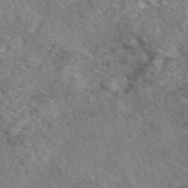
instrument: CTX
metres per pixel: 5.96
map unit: eAb
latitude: 48.8947
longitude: 110.4062
